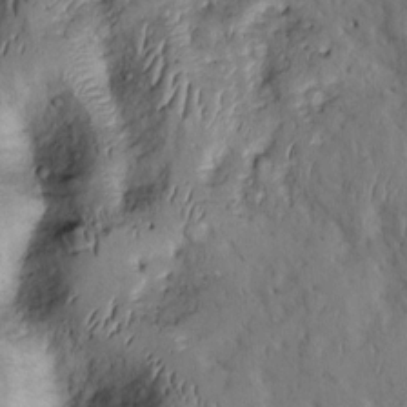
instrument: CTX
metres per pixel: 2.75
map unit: Htu
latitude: 0.4412
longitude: 148.4062
